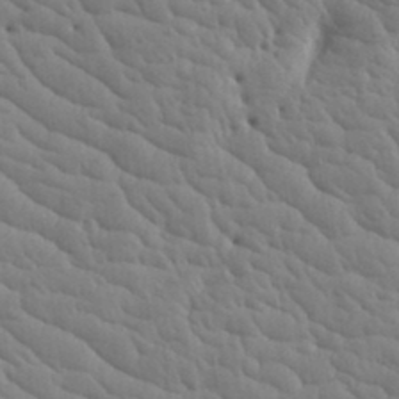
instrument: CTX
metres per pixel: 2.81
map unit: Aa
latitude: 17.7261
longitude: -143.2537
